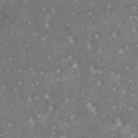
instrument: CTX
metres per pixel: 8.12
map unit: HNhu
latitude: 1.2159
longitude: 6.9730
